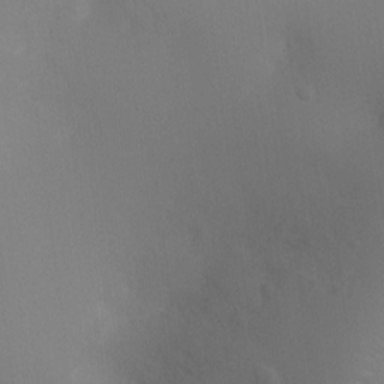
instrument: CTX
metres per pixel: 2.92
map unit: Ht
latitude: -5.1998
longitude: -25.5182
